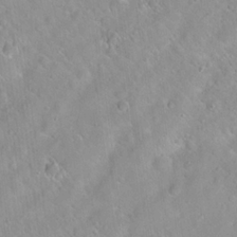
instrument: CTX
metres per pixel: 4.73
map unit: Hto
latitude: 20.5546
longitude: -53.2348
